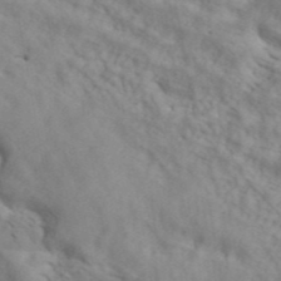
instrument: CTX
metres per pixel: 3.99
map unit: ANa
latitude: 43.1214
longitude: 53.8611
